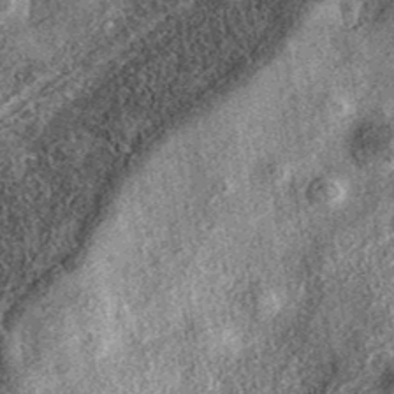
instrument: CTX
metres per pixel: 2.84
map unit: eAb
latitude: 37.9717
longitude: 109.0108
